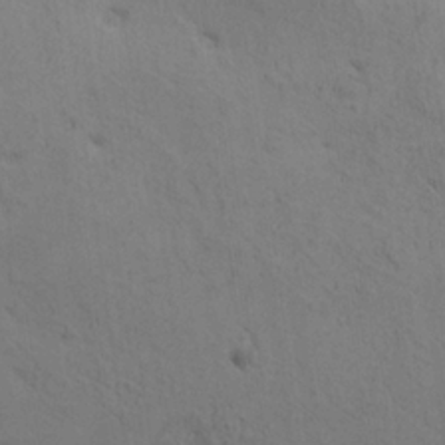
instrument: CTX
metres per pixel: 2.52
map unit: HNhu
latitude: 11.3671
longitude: 23.3132
